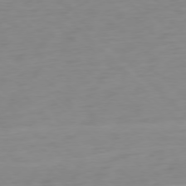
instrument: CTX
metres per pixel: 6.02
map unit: Ap
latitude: -77.5399
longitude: -78.4601
